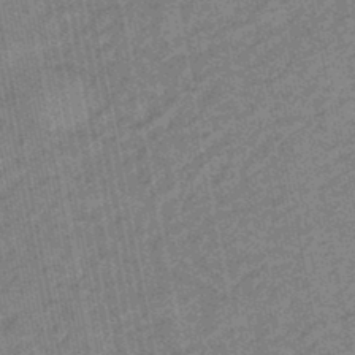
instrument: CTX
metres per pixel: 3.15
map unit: eHb
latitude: -44.6519
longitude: 89.0486
